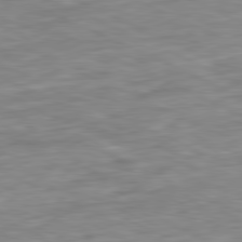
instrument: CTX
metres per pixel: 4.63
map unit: Ap
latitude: -81.4644
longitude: -87.8583
